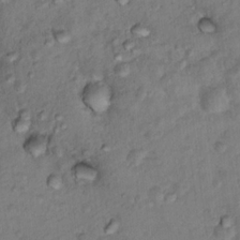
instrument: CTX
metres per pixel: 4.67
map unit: Hto
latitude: 15.3293
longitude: -30.4601
